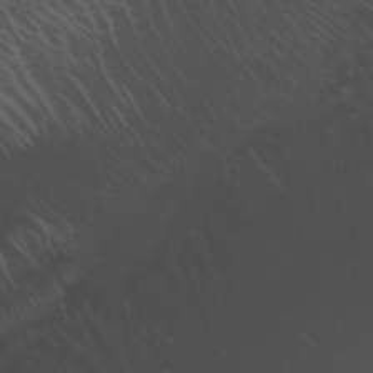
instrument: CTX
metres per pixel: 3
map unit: Nhu
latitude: -7.2943
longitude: -85.6316
